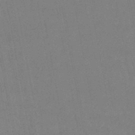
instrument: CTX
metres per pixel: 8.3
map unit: eHb
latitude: -46.8219
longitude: 78.6707
